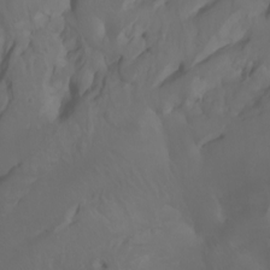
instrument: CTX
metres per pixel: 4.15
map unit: Htu
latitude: -7.2376
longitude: -65.8961
